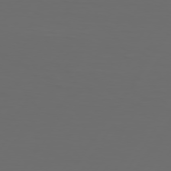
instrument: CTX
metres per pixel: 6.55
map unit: Hpe
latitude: 74.8002
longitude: -125.8205
